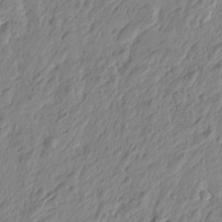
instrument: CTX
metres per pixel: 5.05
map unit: Htu
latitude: -4.4440
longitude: 179.9367
